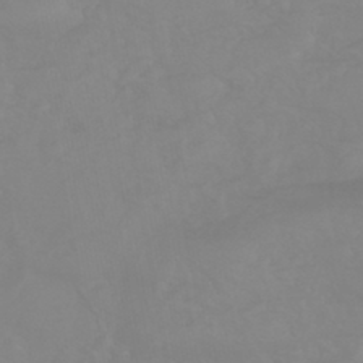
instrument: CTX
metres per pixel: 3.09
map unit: eHb
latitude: -44.1606
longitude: 81.6533
